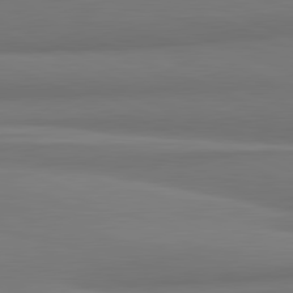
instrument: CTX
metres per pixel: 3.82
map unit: lApd
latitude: 81.9528
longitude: 172.1228
